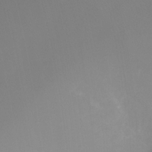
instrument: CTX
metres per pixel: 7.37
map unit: Ht
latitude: -11.8989
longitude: -45.9528
